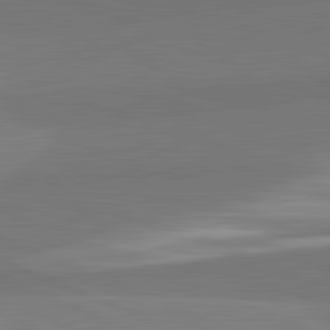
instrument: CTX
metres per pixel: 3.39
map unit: lApd
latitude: 82.3656
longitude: 151.4643
